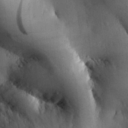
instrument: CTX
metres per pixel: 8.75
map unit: eHh
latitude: 30.6491
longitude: -79.9528
